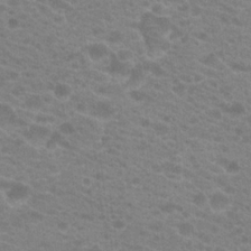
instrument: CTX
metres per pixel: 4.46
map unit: Hto
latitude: 20.1200
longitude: -37.4805
